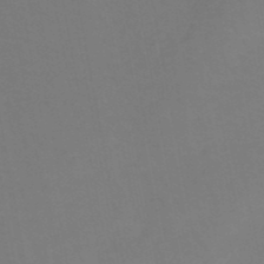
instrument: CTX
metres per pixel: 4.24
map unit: HNb
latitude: -50.5574
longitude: -53.6316
